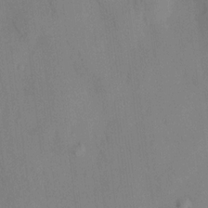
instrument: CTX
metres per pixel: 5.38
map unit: HNhu
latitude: 14.3846
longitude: 13.4832
